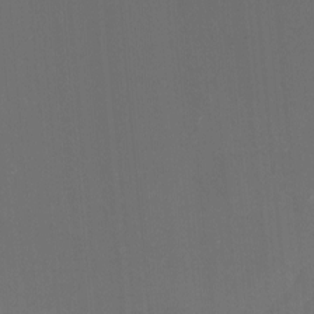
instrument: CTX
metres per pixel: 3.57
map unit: Nhu
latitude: -7.7288
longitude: -76.3845
